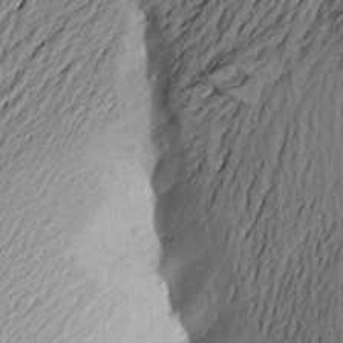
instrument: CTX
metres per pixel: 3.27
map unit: Aa
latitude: 22.8947
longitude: -149.6316
